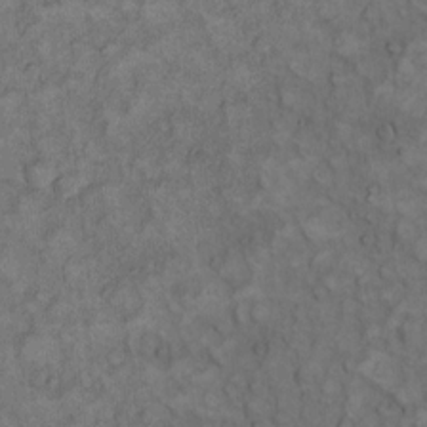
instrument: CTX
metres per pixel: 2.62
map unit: eHh
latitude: 13.8583
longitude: -64.7057
